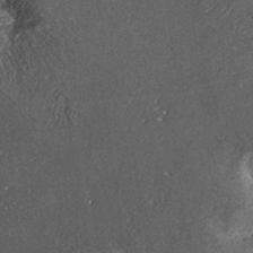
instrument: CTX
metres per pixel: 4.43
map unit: ANa
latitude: 37.4616
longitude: 17.7100
